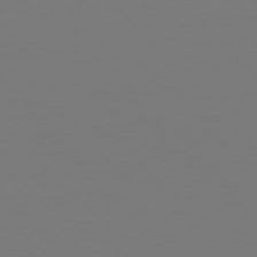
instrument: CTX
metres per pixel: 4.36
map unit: Hpe
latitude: 76.9324
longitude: -171.1970
